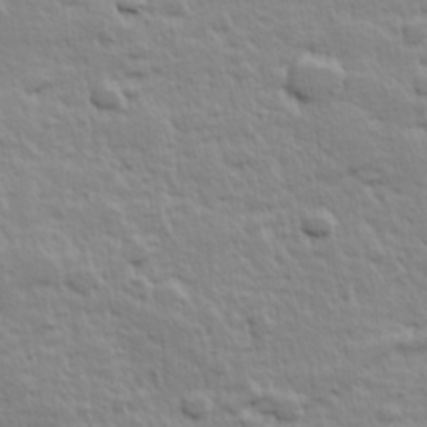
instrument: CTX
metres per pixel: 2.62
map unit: Hve
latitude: 24.6301
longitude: 144.6896
